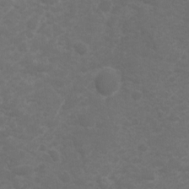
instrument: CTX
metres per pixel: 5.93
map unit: Hto
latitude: 5.0269
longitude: -30.8947
